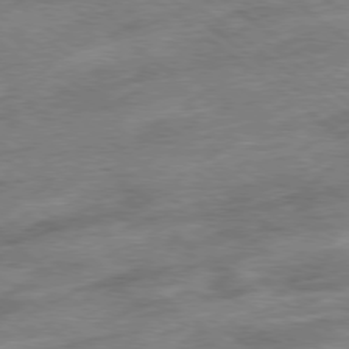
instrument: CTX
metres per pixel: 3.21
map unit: Hpe
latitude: -79.1431
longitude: -15.7072
